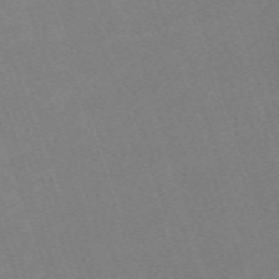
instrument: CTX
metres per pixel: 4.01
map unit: eHh
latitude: -63.3698
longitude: 50.1417
